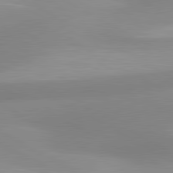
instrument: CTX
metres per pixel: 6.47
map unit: lApd
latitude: 80.7057
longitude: 123.4266
